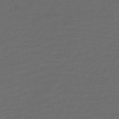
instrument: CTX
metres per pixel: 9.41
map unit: HNb
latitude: -47.7855
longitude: 55.3510
